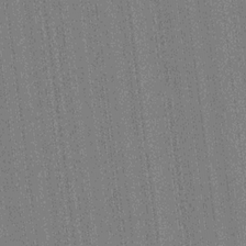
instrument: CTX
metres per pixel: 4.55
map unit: HNhu
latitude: 14.5546
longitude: 13.1809
